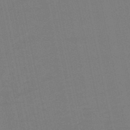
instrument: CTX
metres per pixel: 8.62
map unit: eHb
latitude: -50.0472
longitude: 73.0486
